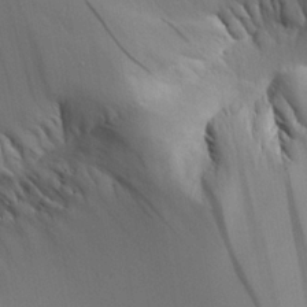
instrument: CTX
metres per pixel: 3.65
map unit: Aa
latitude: 25.0458
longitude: -133.2537
